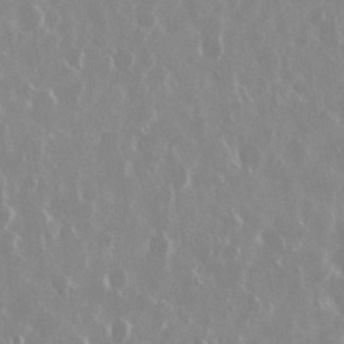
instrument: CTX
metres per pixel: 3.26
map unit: Nhu
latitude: 29.4048
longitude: -61.4426
